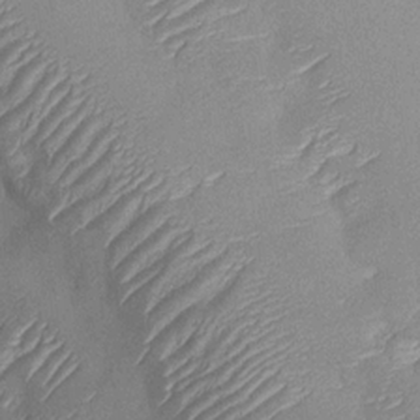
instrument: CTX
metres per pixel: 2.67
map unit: Nhu
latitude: -30.0472
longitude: -60.2333
